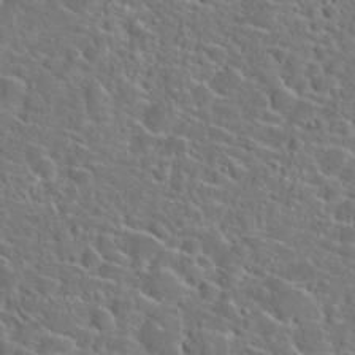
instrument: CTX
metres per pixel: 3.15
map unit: Hto
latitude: 23.4048
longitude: -45.1781
